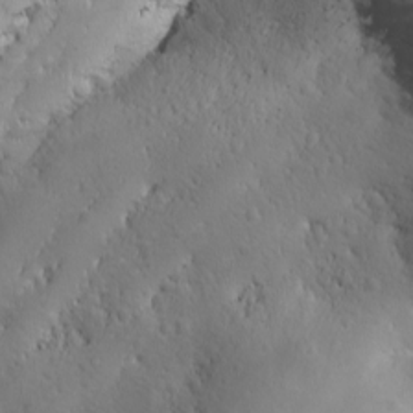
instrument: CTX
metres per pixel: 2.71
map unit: Ave
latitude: -10.9164
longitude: -121.2348
